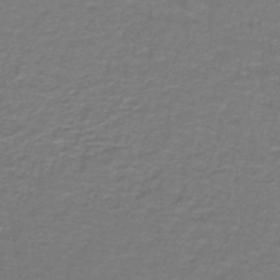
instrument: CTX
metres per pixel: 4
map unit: lHb
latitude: -42.5762
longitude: 56.7841
